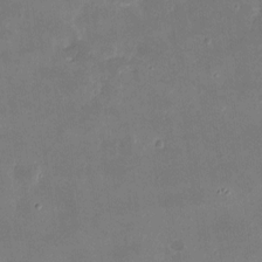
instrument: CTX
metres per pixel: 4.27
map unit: eHh
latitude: 8.4979
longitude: -74.0633
